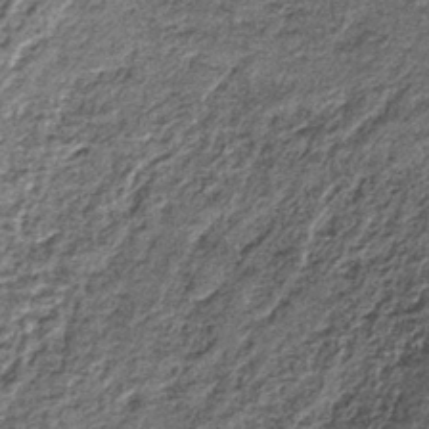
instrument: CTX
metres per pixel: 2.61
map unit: lHb
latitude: -36.9730
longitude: 65.2754
